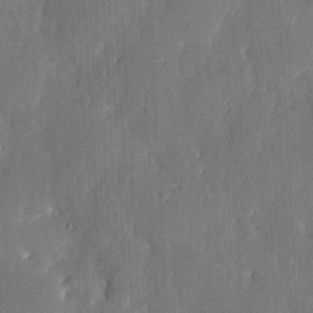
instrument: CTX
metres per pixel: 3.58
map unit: eHh
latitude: 6.1200
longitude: -68.7624
